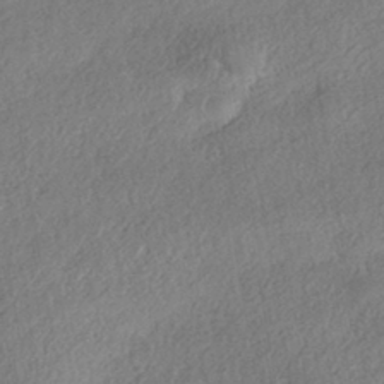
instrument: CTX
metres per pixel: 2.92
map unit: eHh
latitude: -42.3117
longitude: 120.8975
